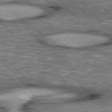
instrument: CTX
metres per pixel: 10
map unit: lApd
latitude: 76.8758
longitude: -49.7828
